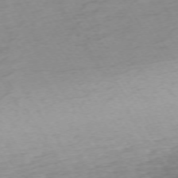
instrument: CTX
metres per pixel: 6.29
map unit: Ap
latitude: -73.1998
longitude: -68.4790
